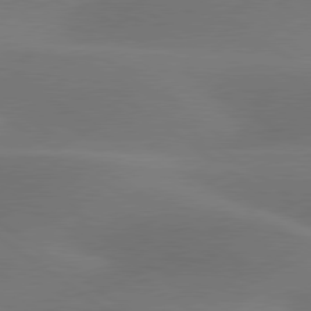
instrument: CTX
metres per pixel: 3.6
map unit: lApd
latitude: 79.8584
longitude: -89.8017
